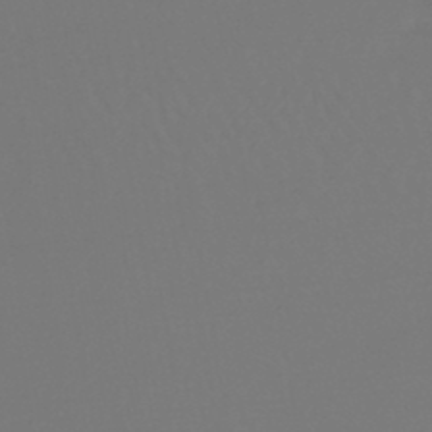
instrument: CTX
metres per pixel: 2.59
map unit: lHb
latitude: -45.8233
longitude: 76.2739
